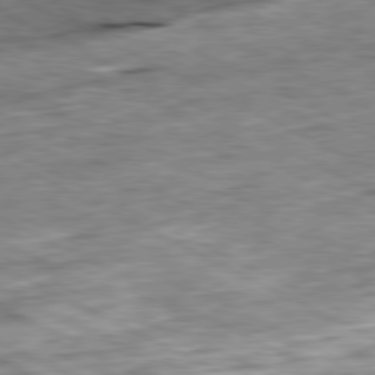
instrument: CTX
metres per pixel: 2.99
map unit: Ap
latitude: -81.0865
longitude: -88.7813
